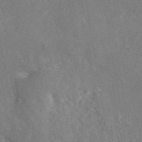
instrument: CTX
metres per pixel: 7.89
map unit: eAb
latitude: 45.7260
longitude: 109.1431
